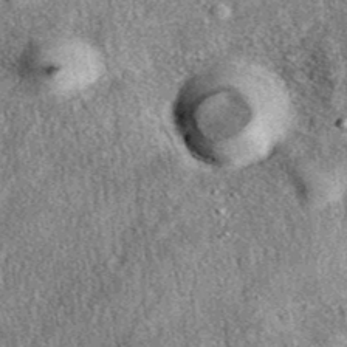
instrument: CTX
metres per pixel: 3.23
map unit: eAb
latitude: 39.7450
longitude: 107.8044
